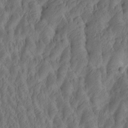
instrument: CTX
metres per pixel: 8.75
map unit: Htu
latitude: -5.1053
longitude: 179.9367
